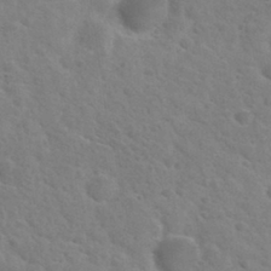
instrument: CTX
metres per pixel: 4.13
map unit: Nhu
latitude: 30.6302
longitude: -48.9892
